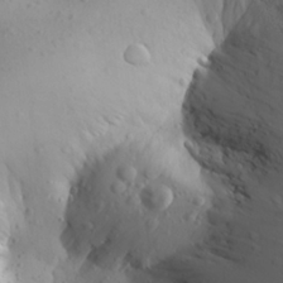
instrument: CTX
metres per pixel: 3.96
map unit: Aa
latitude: 24.9891
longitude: -145.2726
